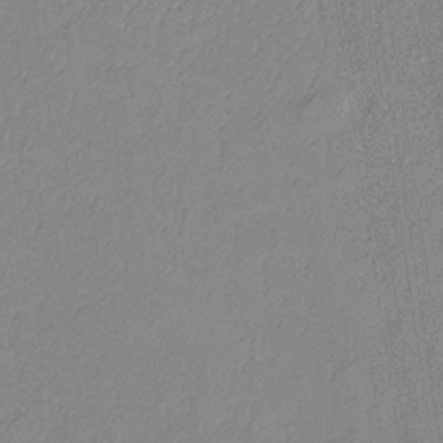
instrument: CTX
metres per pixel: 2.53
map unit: lHb
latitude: -34.4251
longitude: 70.5763
